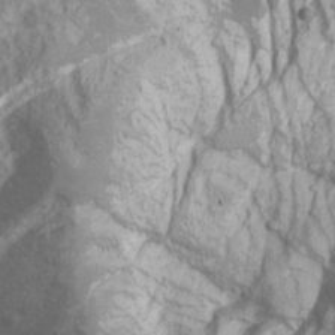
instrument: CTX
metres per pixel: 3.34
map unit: Nhu
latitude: -9.5966
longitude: -69.5182
